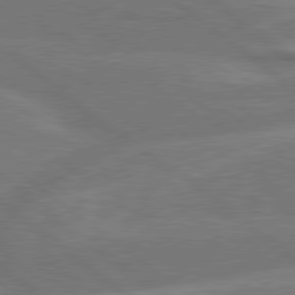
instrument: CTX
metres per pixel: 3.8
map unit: Hpe
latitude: 79.0270
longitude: -153.4993
